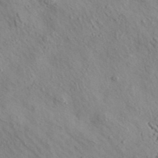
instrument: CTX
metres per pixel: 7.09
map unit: eAb
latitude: 35.8016
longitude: 110.0661
